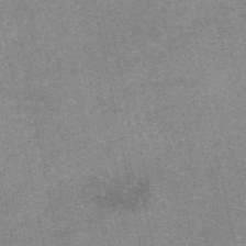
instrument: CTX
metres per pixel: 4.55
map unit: eAb
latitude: 47.9528
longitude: 103.9745
